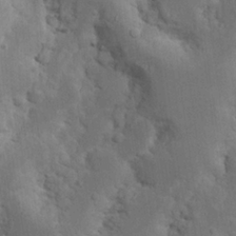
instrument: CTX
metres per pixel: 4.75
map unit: Nhu
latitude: 18.5734
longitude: -73.8395
